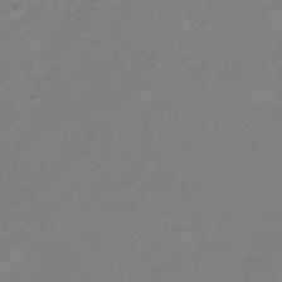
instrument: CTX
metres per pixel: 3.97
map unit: lHb
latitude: -34.9164
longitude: 70.2173
